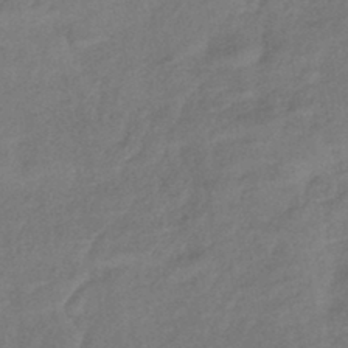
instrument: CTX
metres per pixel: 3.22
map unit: eHb
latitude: -43.1053
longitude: 83.0108
